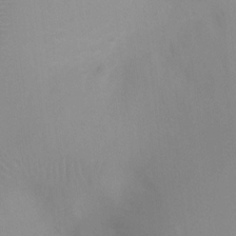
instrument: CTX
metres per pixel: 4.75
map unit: Ht
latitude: 3.3481
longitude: -25.3670
